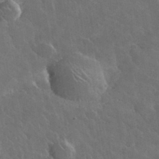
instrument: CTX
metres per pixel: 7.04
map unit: lHvf
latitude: 36.7058
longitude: -91.3293
